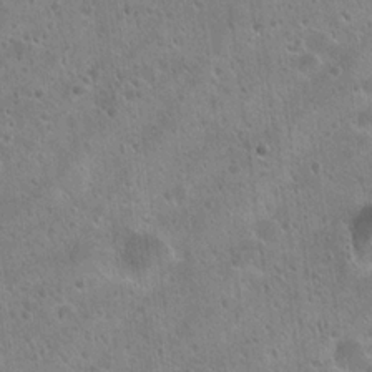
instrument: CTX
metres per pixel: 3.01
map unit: Hto
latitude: 22.1767
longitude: -53.9528
